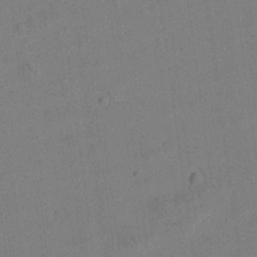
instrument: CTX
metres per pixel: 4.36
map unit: Aa
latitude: 20.4412
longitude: -140.8569
